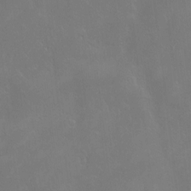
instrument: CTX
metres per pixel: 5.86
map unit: Nve
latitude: -9.9745
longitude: 173.6155
